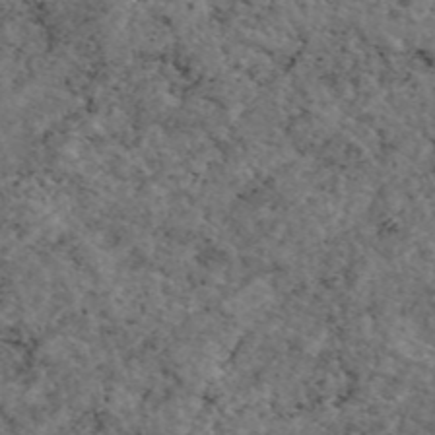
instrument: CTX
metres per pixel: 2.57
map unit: eAb
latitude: 45.8961
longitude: 113.6722
